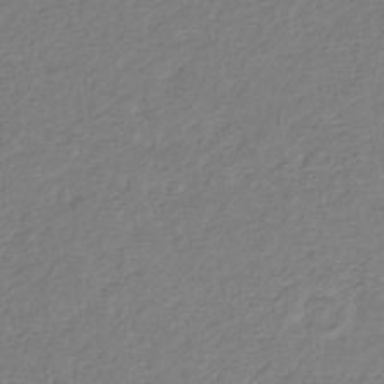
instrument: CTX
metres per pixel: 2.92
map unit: eHb
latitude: -30.4818
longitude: 67.2943
